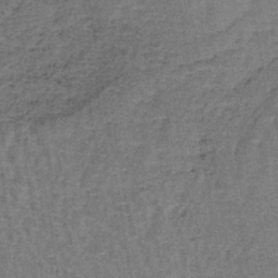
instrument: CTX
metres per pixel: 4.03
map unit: lHb
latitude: -40.7841
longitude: 57.3698
